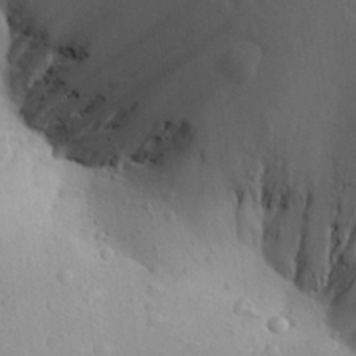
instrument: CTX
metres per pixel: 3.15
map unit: Aa
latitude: 27.1970
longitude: -143.3104
